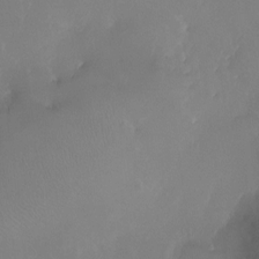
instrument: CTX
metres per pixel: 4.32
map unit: Ht
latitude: -9.1809
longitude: -31.6883
